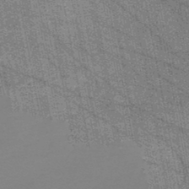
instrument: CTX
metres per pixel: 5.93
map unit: HNb
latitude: -45.2187
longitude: 53.5588
